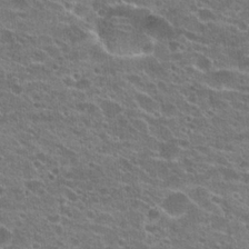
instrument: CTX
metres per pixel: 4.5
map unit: Hto
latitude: 23.3293
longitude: -43.1025
